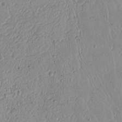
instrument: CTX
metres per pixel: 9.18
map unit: Nhu
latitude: 17.2915
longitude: -74.1956
